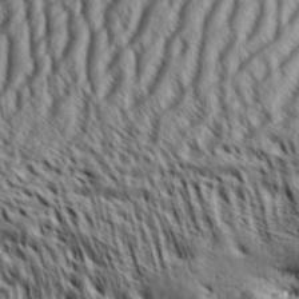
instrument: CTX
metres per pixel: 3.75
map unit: Aa
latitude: 33.3482
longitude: -136.9325
